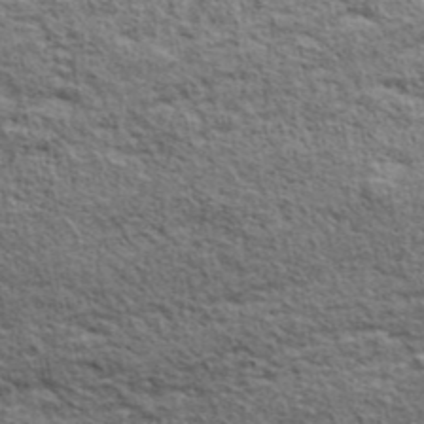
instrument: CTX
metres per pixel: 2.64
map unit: ANa
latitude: 43.0836
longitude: -87.7638
